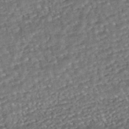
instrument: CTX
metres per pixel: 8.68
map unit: ANa
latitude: -43.5399
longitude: 108.0850
